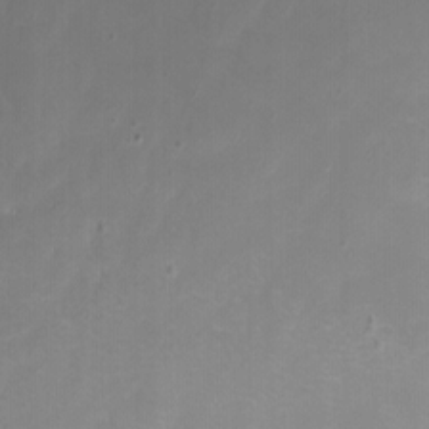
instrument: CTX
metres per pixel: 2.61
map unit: Aa
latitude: -7.4265
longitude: -77.9717
